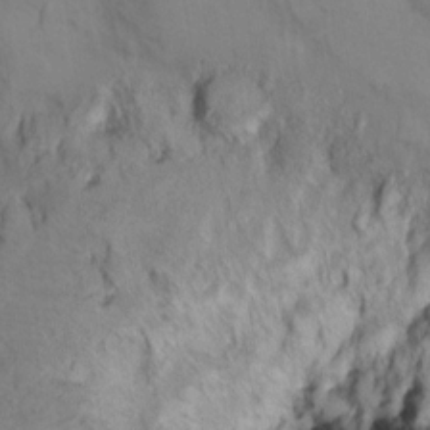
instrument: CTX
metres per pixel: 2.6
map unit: Ht
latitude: 11.2348
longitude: -32.2711
